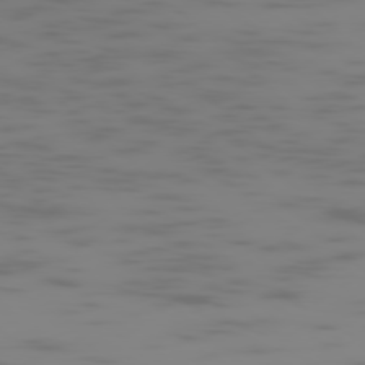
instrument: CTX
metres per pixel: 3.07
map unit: Ap
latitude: -77.9745
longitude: -63.2348
